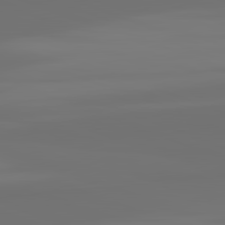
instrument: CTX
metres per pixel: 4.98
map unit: lApd
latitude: 82.4034
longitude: 154.7085
